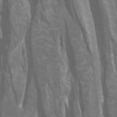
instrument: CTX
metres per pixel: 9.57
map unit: Htu
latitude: -0.7464
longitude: -76.4979
